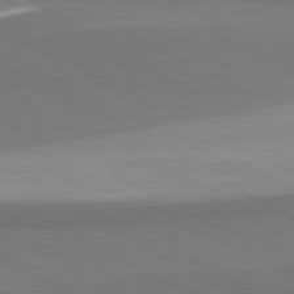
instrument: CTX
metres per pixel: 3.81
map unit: lApd
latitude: 81.2537
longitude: 157.8989
